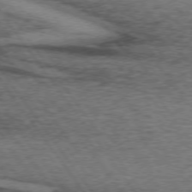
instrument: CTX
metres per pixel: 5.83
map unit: lApd
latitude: 73.3860
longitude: -76.1200
